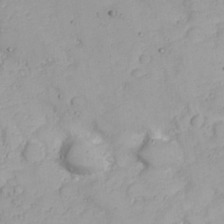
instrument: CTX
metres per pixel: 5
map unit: Nhu
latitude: 23.1214
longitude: -61.1025
